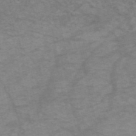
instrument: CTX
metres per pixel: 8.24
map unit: HNb
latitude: -53.9367
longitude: -43.4993
